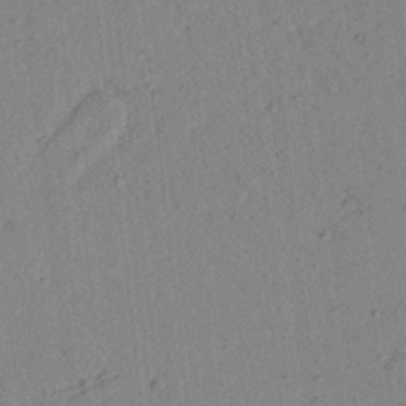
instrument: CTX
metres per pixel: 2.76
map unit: Aa
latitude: 23.4804
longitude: -148.0255
